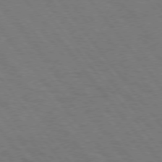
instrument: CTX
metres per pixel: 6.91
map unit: Hpe
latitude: 74.9325
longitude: -138.3278
